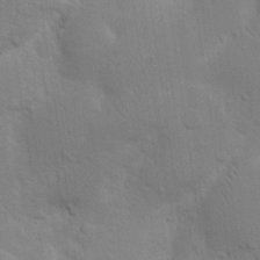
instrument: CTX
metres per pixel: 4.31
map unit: Nhu
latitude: 16.7624
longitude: -75.1592
